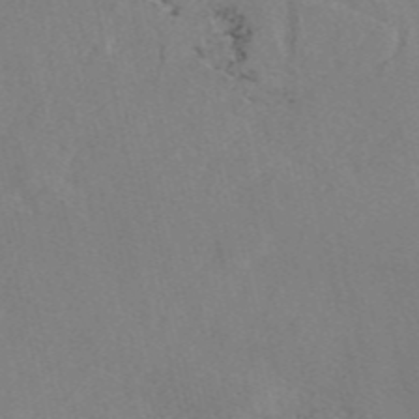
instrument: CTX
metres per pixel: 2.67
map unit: eAb
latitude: 46.9325
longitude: 112.7085
